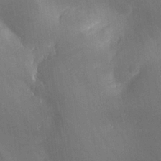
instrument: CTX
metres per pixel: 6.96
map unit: lHvf
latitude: 25.7071
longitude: 140.9542
